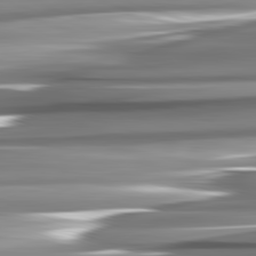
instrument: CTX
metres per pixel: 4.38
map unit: lApd
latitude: 82.4978
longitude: -140.3467
